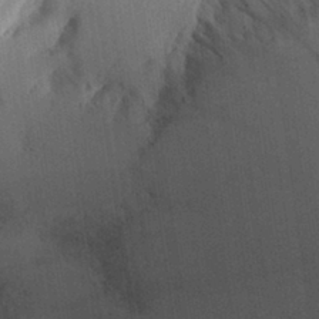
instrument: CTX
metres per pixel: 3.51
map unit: Aa
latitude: 30.3090
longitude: -142.7246
